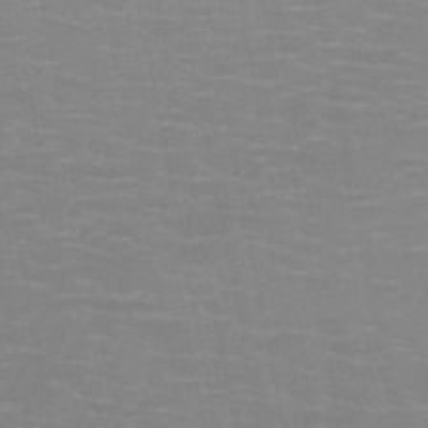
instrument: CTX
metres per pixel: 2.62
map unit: HNb
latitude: -47.3131
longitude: -47.1970
